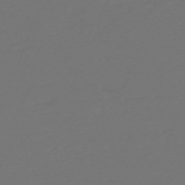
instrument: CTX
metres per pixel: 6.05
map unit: Nve
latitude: -59.3320
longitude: 56.5951
